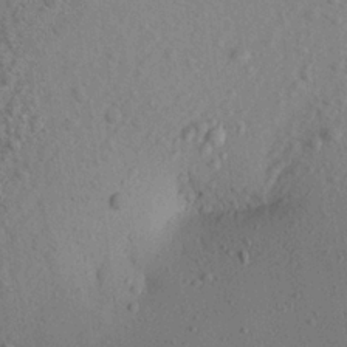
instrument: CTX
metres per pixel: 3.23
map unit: Aa
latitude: 21.8206
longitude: -143.3293
